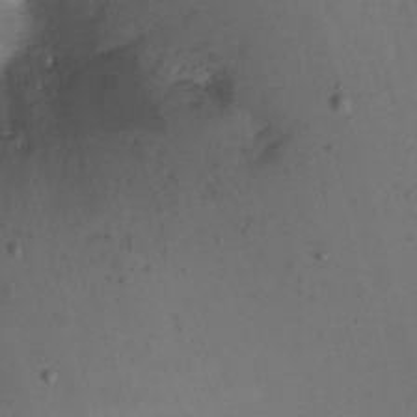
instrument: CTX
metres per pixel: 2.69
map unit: Nhu
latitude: -6.7274
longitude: -66.6868
